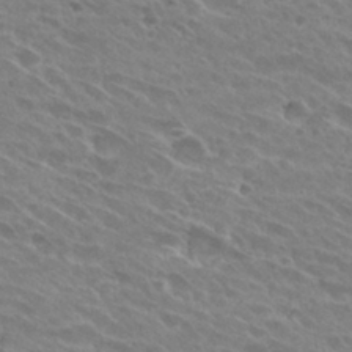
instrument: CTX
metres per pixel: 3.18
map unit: Hto
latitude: 28.0444
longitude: -42.3278
